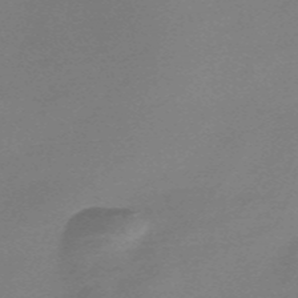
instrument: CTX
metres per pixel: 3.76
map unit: Nve
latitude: -57.2187
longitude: 62.8030
